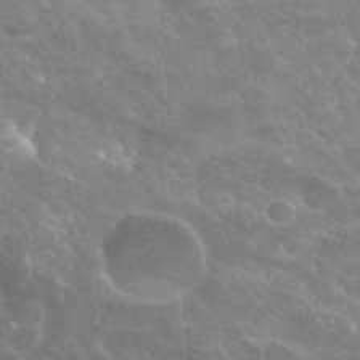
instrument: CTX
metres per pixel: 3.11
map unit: Hto
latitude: 27.4615
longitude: -38.7057
